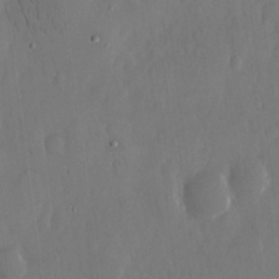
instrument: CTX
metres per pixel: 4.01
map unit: eHh
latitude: 13.5371
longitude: -72.4223
